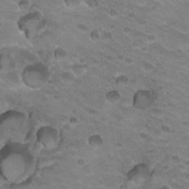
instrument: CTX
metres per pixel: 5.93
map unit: Hto
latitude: 20.1389
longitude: -32.4412
